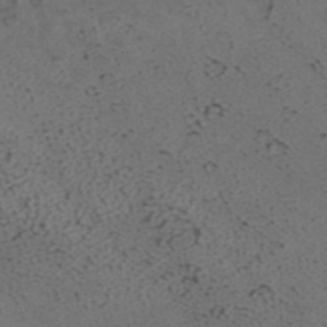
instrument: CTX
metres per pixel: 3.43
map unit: ANa
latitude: 40.6301
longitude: 23.0487
